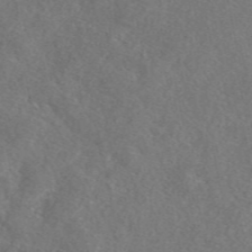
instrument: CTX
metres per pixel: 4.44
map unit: eAb
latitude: 48.1389
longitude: 107.8423
